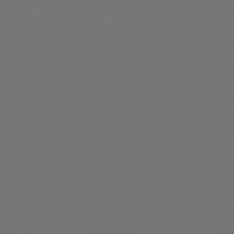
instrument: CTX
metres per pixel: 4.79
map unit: Ap
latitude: -79.4454
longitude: -93.2537
